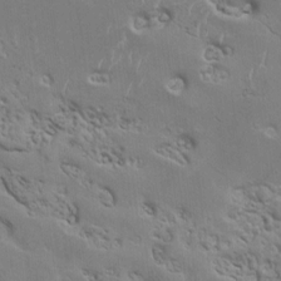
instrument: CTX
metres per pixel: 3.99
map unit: Htu
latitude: 1.3859
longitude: 145.6533
